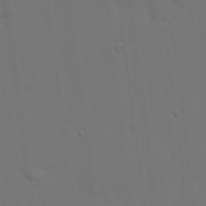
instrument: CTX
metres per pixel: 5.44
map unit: eHh
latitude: 19.2915
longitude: -66.7624
